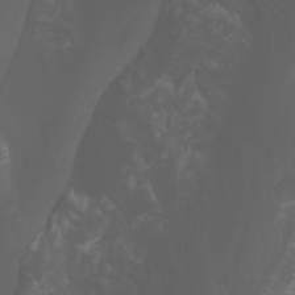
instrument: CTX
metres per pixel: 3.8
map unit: Nhu
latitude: -10.0472
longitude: -69.7638
